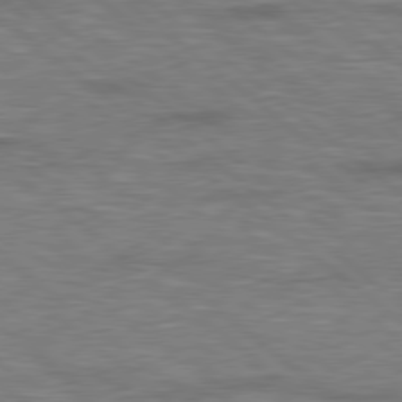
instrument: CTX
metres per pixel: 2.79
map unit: Hpe
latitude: 78.6302
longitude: 179.4832
